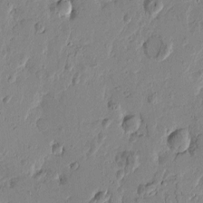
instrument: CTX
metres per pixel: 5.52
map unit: Htu
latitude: -1.6155
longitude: -178.2145
